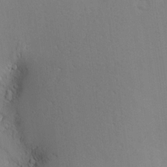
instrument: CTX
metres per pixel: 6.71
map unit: Nve
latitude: -8.8786
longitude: 173.8989
